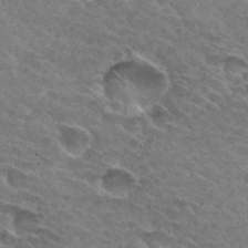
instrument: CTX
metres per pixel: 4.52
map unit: Hto
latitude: 31.3104
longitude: -45.8016
